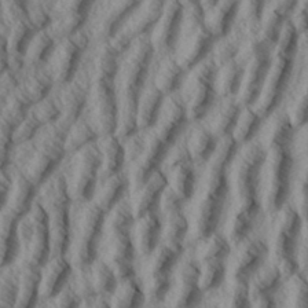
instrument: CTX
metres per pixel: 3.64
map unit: eHh
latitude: 34.2144
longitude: -139.3859
